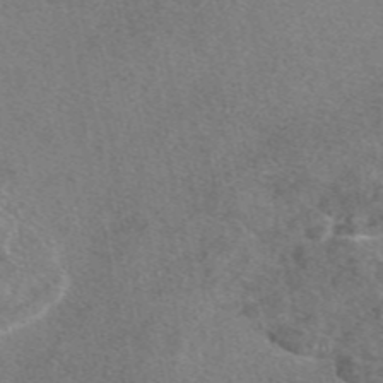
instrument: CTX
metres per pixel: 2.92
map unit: eAb
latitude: 47.6505
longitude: 107.8234
